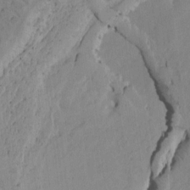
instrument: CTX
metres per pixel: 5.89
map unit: Htu
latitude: -3.4454
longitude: 168.2172
